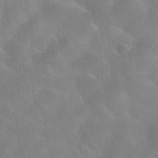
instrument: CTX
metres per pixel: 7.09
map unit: HNhu
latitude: -40.5385
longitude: 97.3510
